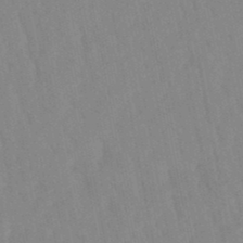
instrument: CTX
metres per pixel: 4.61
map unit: lHb
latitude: -48.4818
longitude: 71.8422
